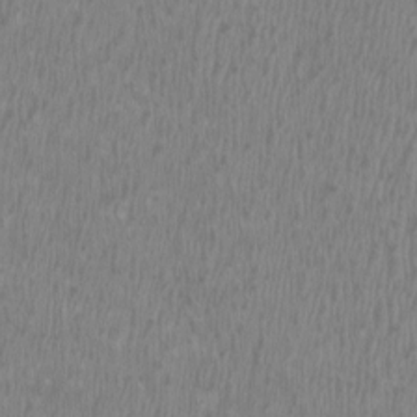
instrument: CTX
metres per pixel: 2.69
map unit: HNhu
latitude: 2.4223
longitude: -1.4615
